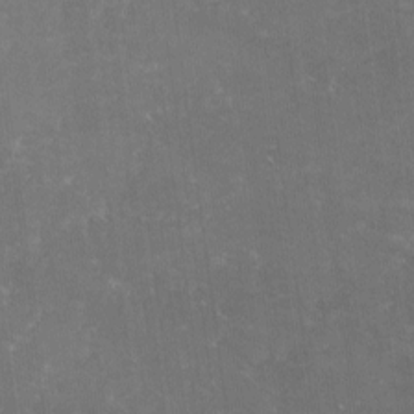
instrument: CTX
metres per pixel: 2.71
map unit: lHvf
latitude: -14.9353
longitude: -99.2159
